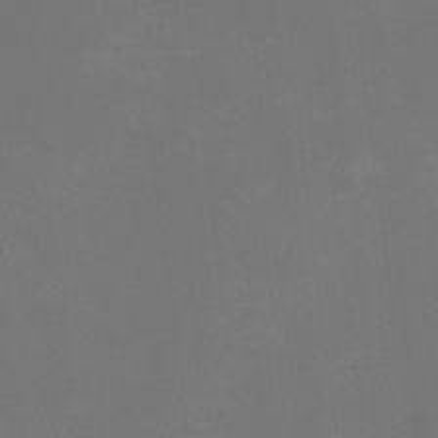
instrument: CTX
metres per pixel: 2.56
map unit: HNhu
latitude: -1.9367
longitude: -4.8002
